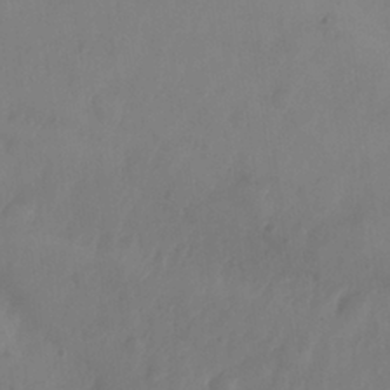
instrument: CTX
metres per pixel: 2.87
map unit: Nhe
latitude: -36.2739
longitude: -177.9717
